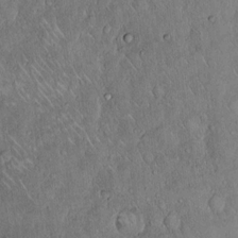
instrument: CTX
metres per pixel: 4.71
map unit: Hto
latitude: 13.9717
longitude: -57.0269
